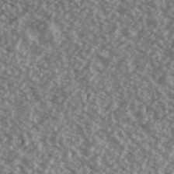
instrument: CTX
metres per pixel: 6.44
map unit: Ave
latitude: 39.5938
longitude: -111.6505
